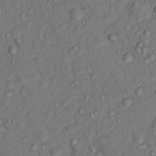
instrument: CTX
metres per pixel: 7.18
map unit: Hto
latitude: 15.1593
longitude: -30.8569
